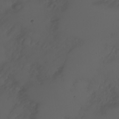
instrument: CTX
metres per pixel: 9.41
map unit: eHh
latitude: -5.5777
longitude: -87.4048
